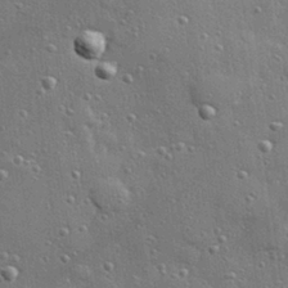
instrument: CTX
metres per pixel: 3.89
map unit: Hve
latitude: 28.4412
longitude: -90.9325
